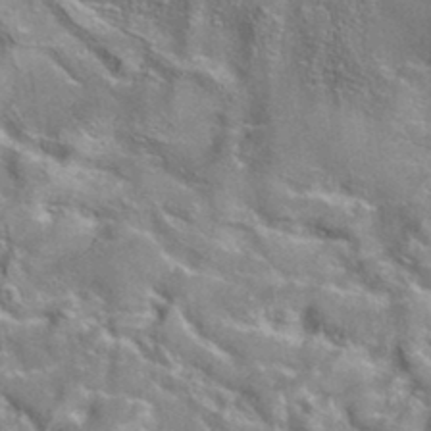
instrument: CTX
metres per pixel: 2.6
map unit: eAb
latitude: 34.8191
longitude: 109.8611
